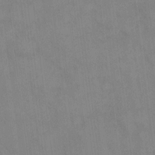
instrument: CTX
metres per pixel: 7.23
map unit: eHh
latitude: 14.2523
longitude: -62.4601
